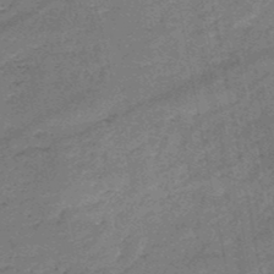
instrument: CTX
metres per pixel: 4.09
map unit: HNb
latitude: -50.7463
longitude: -40.7813
